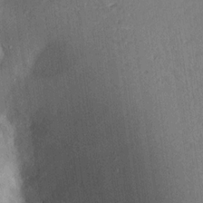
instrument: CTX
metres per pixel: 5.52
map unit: Aa
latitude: 17.0270
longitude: -148.3656
